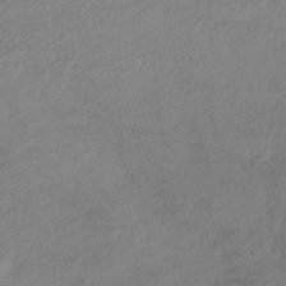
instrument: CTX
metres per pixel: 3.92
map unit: lHb
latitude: -37.9745
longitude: 69.6155
